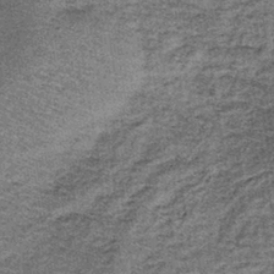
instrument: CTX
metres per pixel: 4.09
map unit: lHb
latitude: -38.2928
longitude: 66.5007
